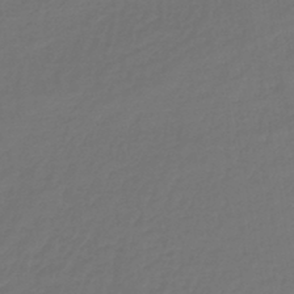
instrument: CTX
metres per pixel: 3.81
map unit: lHb
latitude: -43.5588
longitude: 59.8233
